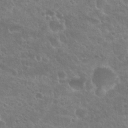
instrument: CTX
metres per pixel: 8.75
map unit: Nhu
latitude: 25.0080
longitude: -50.9513
